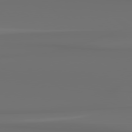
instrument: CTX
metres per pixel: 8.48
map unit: Hpe
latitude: 78.4034
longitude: -136.3845
